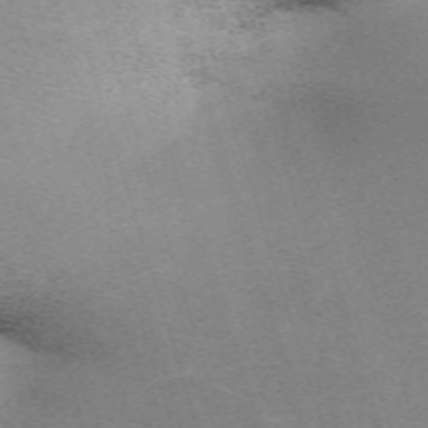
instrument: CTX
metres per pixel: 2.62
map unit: eHh
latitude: -62.6707
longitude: 49.7100
